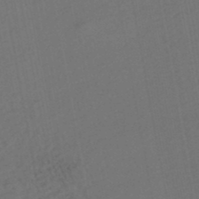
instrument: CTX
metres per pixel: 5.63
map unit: HNhu
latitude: -48.3118
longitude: 100.4628
